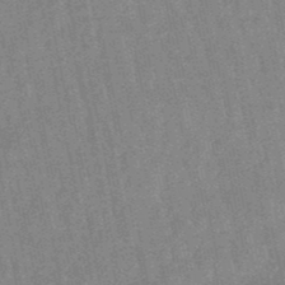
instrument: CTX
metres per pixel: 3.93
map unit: lHb
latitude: -48.2929
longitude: 79.1242
